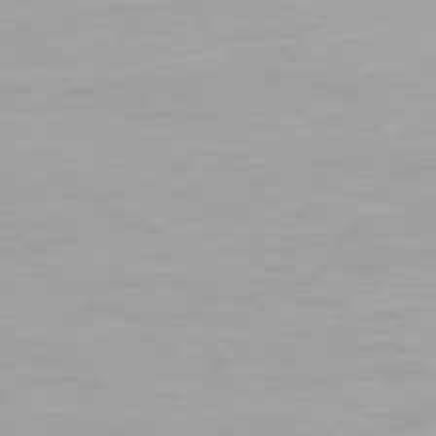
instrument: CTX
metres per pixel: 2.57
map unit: Ap
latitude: -77.6533
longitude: -62.3845
